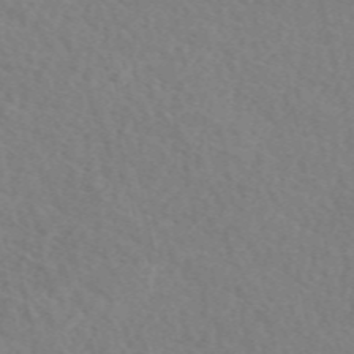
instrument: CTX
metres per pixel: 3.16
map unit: eAb
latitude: 50.1388
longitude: 117.4832
